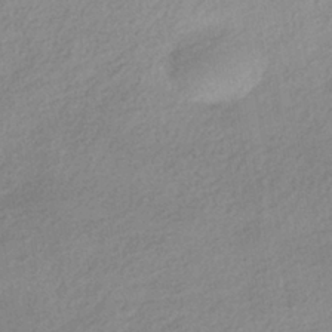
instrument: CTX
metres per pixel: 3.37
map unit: HNhu
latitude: -41.2187
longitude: 94.9352
